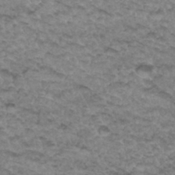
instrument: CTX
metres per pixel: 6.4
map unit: Hto
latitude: 34.2522
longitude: -47.7639
